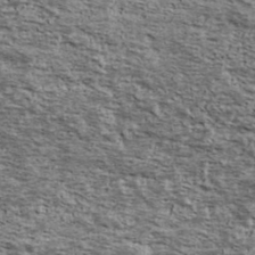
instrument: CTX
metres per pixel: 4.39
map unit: Ave
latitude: 39.7450
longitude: -108.1766
